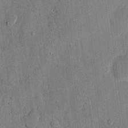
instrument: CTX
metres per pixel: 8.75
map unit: eHh
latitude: 12.8002
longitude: -69.0081
